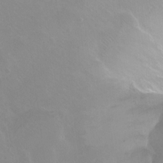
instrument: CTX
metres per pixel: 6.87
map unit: Ht
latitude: -10.9164
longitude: -44.5546
